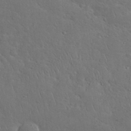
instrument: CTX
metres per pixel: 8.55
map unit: Nhu
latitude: 28.6301
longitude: -67.8772
